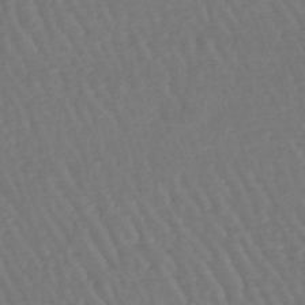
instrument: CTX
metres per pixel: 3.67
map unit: lHb
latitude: -46.1039
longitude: 76.8786
